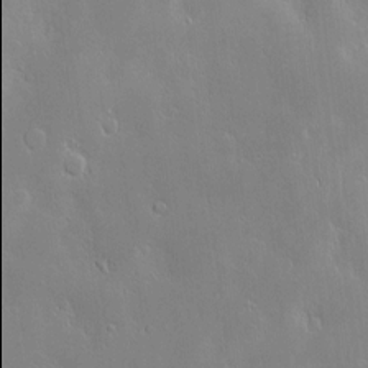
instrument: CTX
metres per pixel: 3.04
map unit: Hve
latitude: -10.2173
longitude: 174.0094
